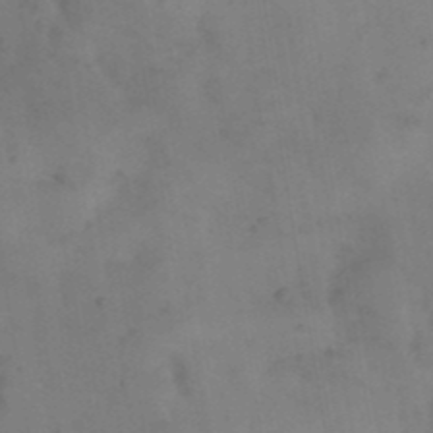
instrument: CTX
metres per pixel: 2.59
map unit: Nhu
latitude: 26.8002
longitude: -70.0255
